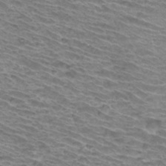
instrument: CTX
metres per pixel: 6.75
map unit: Hto
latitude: 33.0081
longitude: -39.9150
